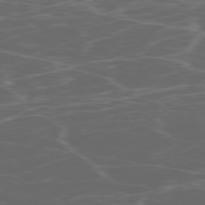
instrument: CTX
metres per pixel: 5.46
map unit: Ap
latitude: -78.6707
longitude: -75.9906
